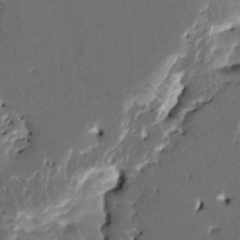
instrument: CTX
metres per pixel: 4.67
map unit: HNhu
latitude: 5.7450
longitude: -5.9339
